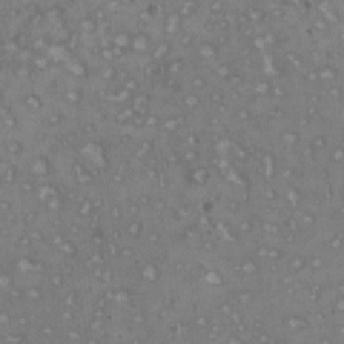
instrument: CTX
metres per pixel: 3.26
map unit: HNhu
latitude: 1.3103
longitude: 6.9164
